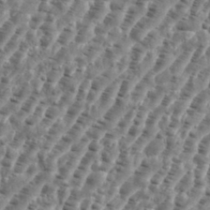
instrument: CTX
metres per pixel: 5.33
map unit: eHh
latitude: 35.8205
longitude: -135.6883
